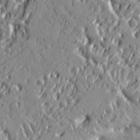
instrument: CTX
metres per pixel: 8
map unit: Ht
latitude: 8.1011
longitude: -78.0822
